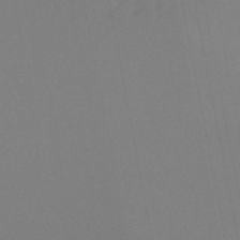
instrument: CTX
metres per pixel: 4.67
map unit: lHb
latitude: -44.6330
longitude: 75.2376
